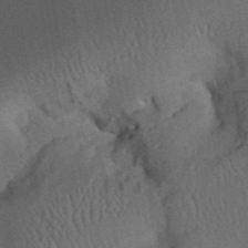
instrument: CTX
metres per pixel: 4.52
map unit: Aa
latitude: 31.8206
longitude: -142.2145
